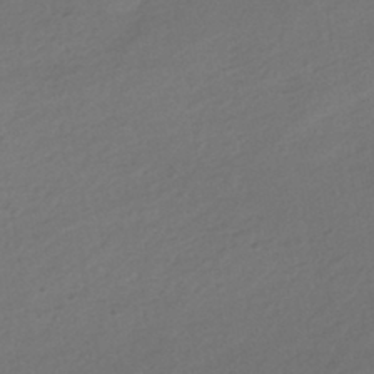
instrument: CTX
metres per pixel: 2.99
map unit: HNhu
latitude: -41.6722
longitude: 95.7288
